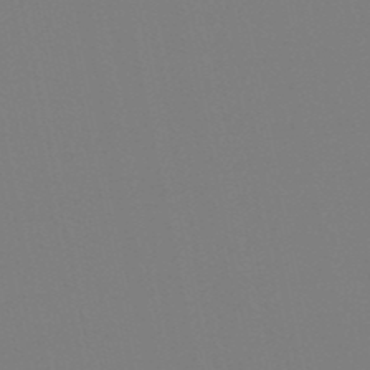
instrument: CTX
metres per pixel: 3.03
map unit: lHb
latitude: -49.8612
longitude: 80.9731
